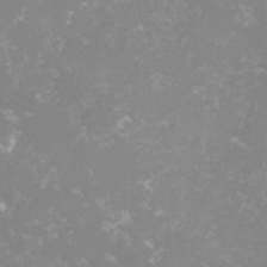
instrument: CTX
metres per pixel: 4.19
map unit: lHvf
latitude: -16.0661
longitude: -100.2523
